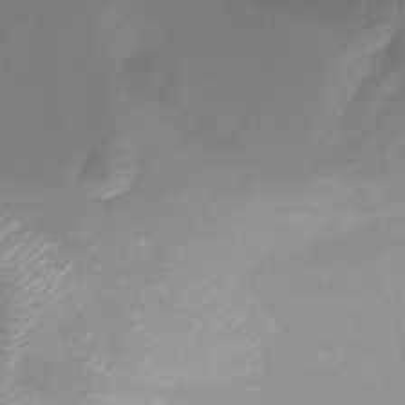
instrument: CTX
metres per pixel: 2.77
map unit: Nhu
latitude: -22.3495
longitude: -56.9513
